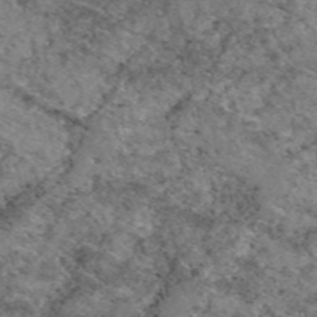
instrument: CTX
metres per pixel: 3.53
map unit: eAb
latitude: 49.2348
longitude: 113.2754
